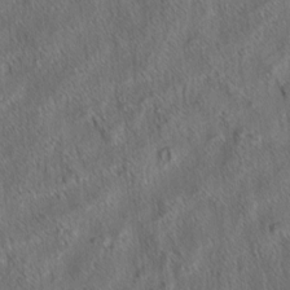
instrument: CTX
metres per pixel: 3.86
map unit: eHh
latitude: 6.6113
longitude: -76.5923
